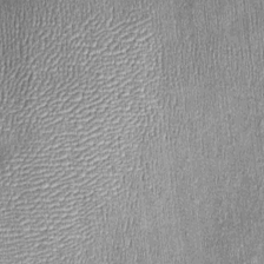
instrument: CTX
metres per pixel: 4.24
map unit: Nhu
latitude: -0.2929
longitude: -15.2348
